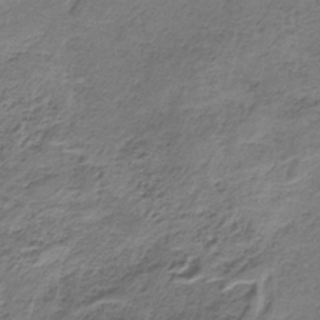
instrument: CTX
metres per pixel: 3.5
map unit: HNb
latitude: -34.5952
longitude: 58.4440
